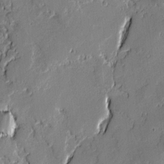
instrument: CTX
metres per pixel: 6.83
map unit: lAvf
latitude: -0.7464
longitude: -109.2537
